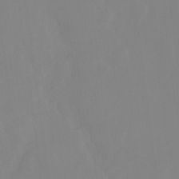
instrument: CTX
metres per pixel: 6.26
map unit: Ht
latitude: -15.0487
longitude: -52.4601
